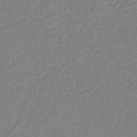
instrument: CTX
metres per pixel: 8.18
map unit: lHb
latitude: -38.1984
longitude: 63.3698
